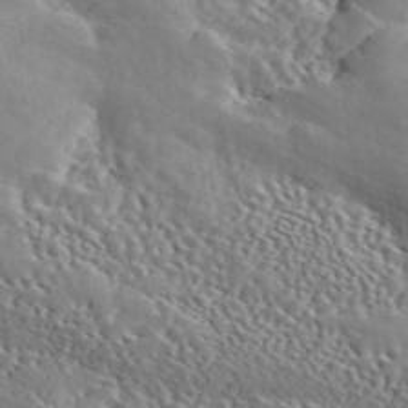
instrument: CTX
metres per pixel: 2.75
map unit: ANa
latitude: 46.2334
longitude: 49.5399
